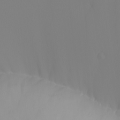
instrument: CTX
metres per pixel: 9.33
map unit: Nhu
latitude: -4.2928
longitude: -93.2915
